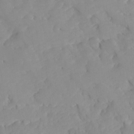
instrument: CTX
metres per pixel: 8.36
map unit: Ave
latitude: -8.3684
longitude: -117.0270
